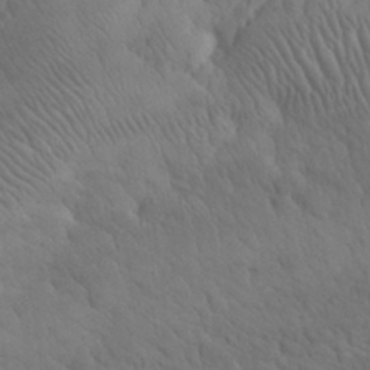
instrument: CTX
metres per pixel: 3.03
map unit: eHh
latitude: 31.2915
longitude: -67.8205
